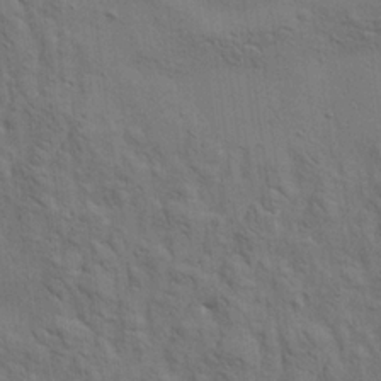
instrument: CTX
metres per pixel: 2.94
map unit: Aa
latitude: 21.9528
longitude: -140.5167
